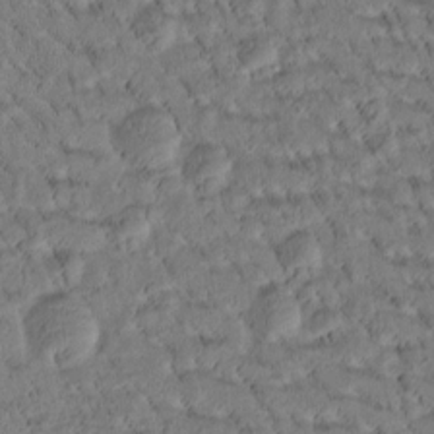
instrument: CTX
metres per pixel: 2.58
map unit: Htu
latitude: -4.3117
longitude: 172.8219
